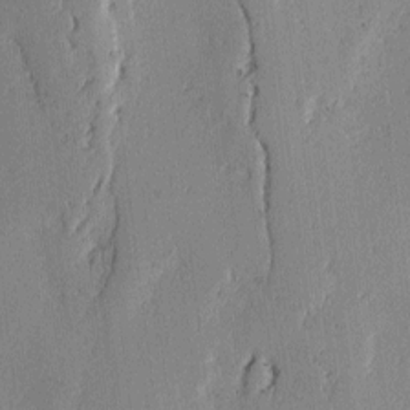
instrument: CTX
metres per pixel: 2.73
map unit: lAvf
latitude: -2.2739
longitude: -107.9717
